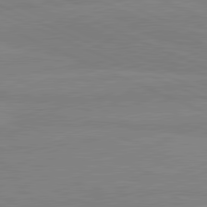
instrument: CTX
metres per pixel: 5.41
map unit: lApd
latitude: 81.2348
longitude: -179.3860
